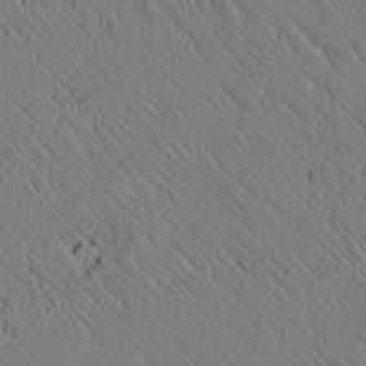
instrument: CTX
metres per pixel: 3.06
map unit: lAvf
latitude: 7.2726
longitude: 159.7288
